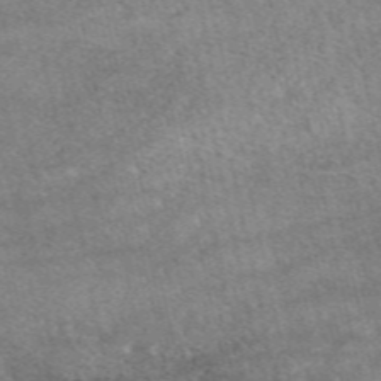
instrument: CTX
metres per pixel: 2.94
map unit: eAb
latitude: 48.9325
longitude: 121.7099
